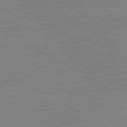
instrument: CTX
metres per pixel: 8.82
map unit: lApd
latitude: 80.4412
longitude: -126.0633
